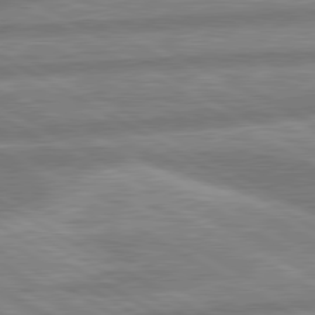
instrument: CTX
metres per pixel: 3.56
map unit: lApd
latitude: 80.3467
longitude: -166.2144
